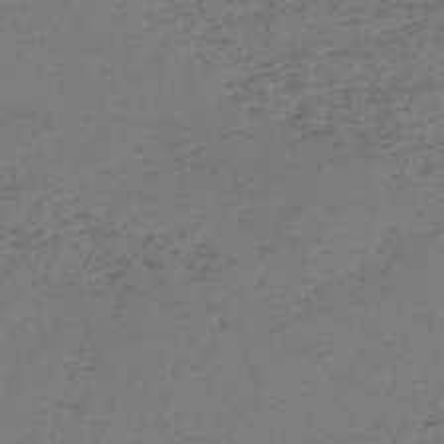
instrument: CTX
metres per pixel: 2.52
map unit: HNb
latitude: -55.3699
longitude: -43.8394
